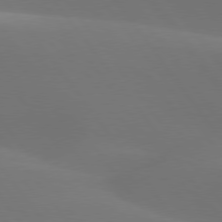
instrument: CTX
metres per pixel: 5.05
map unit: lApd
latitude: 77.5371
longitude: -52.1578
